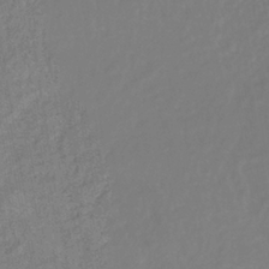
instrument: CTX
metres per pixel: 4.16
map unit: lHb
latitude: -38.2173
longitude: 62.6518
